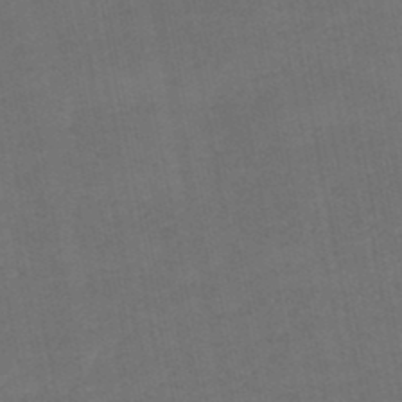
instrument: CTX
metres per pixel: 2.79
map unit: HNhu
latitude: -48.1606
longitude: 96.3306
